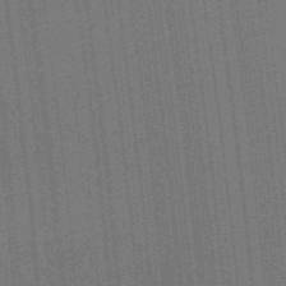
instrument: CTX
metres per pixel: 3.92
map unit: lHb
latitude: -47.4832
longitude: 59.2375
